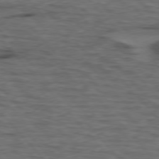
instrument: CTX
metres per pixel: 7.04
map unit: lApd
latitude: 75.9528
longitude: -70.2900
